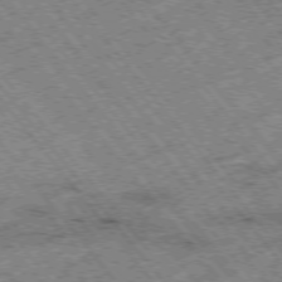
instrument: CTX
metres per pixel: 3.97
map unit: Hpe
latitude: -76.1417
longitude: -20.7247
